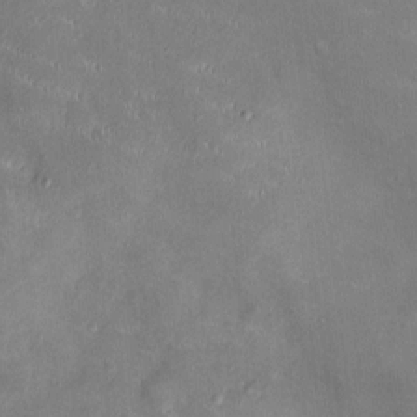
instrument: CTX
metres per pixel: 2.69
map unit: Ht
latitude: -4.6518
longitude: -14.7813
